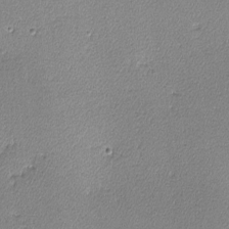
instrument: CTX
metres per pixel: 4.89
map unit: lHvf
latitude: -11.8989
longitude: -102.3845
